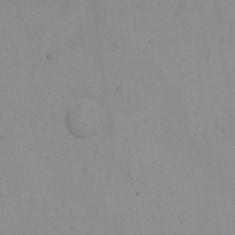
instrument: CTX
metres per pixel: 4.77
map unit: eHh
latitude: 22.0822
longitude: -65.1970
